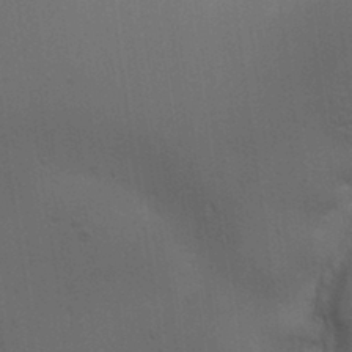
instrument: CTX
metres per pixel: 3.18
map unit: lAa
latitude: 11.8772
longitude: -108.6490
